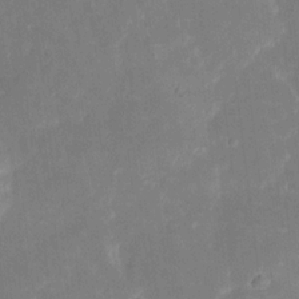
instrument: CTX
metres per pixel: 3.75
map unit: eHh
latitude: 5.9528
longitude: -69.5560
